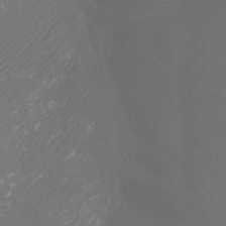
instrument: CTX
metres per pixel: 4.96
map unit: Htu
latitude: -5.9556
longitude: -73.0837
